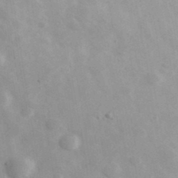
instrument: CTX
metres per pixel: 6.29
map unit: Ave
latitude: 39.4993
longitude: -107.1214
